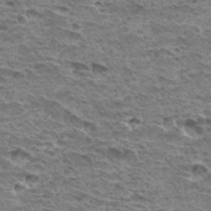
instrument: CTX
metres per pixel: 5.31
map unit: Hto
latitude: 32.6302
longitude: -40.0444
